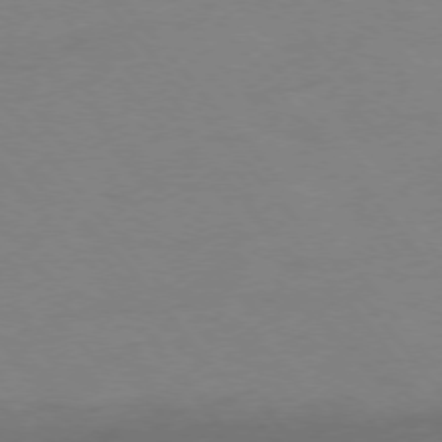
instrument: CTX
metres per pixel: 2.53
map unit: Ap
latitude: -76.8219
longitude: -64.2334
